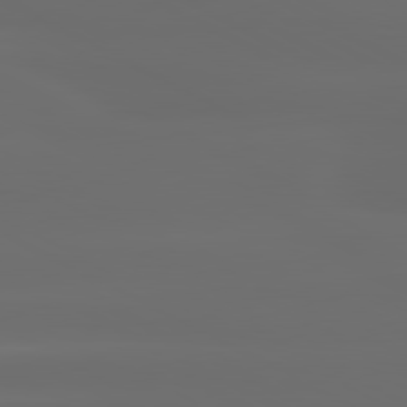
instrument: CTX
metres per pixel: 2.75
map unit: lApd
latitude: 80.7624
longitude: -136.0444
